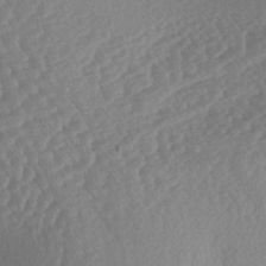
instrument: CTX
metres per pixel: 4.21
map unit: lAa
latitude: -3.4643
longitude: -127.4238
